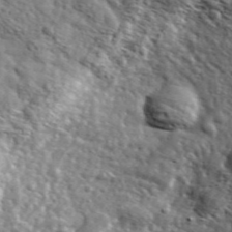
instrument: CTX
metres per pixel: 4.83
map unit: lHvf
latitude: 36.2712
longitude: -86.9325
